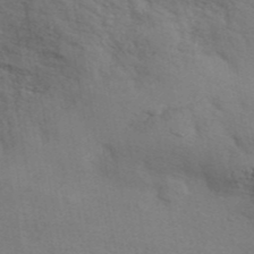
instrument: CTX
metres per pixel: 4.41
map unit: ANa
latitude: 43.8583
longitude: 48.3307
